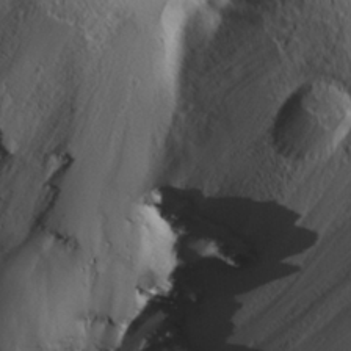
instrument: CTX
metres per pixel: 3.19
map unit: lHvf
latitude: 27.3293
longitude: 142.2739
